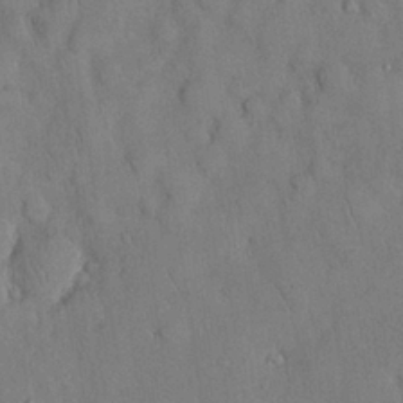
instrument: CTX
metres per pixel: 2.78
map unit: Nhu
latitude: 27.9528
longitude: -68.9703
